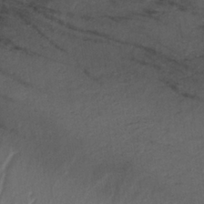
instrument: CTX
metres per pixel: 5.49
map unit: lHb
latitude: -35.0108
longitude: 67.0486
